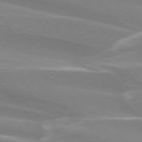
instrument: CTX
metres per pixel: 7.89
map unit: lApd
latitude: 73.9717
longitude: -62.2145
